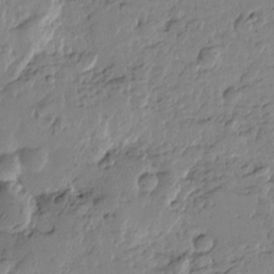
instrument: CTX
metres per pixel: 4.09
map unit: Htu
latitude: -0.2173
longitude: -177.5938
